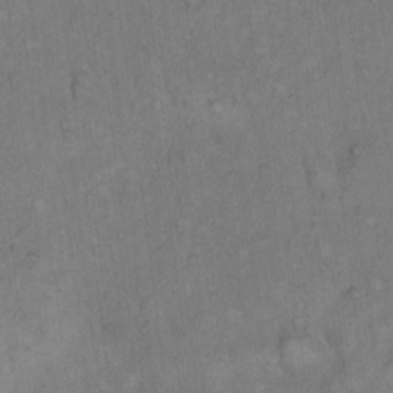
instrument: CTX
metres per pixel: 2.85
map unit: Hto
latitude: 11.7639
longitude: -60.4979
